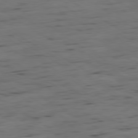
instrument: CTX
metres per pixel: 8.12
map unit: Ap
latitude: -80.0283
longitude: -61.6883
